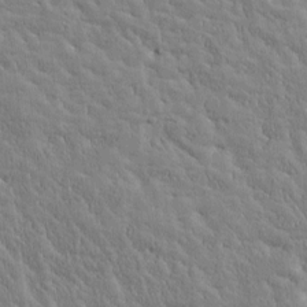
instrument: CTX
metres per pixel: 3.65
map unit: Htu
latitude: -3.5399
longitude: 174.3873
